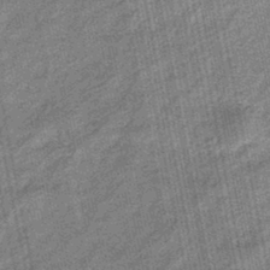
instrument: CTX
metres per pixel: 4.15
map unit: eHb
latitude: -43.8044
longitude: 87.5021
